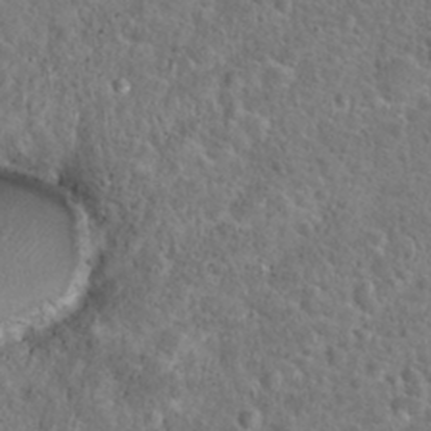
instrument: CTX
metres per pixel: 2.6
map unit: Hto
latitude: 23.7261
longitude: -48.1011
